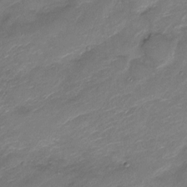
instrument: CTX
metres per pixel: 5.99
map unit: Nve
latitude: -17.7478
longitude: 107.5022
